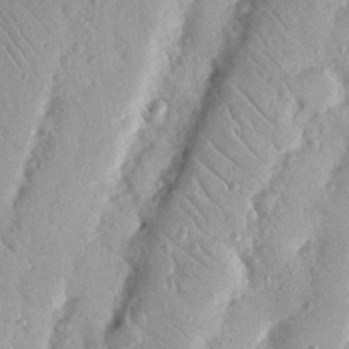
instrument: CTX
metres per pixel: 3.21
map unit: Nhu
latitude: 18.6868
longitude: -77.5749
